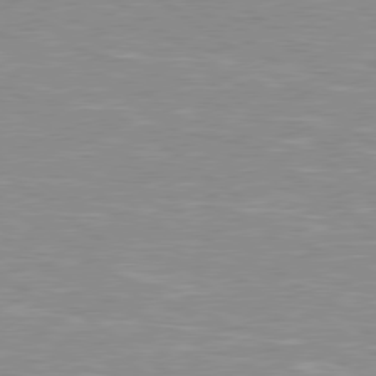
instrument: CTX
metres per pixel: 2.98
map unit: Hpe
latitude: 79.1026
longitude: -121.8395
